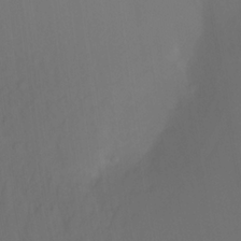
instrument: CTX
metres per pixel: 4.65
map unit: Nhu
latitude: -13.6533
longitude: -51.7260
